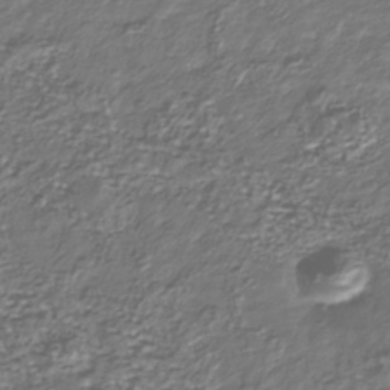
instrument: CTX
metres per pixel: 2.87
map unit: Nhu
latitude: -39.4644
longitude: -81.5938
